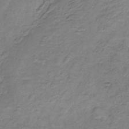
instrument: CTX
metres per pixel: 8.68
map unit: HNb
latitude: -31.7855
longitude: 60.5007
